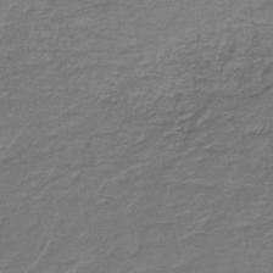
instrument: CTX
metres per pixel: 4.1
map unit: HNb
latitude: -42.5573
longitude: 50.5763
